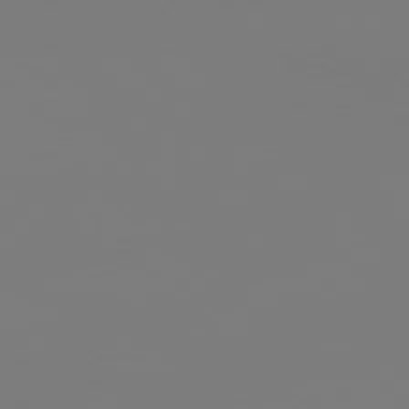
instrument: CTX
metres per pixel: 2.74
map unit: Hpe
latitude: 76.9136
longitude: -136.8191
